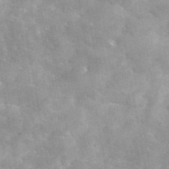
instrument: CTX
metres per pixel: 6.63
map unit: eAb
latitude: 45.2537
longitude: 125.1242
